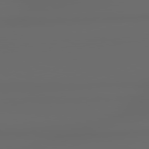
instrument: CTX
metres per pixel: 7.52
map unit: lApd
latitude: 79.2915
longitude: -139.4426
